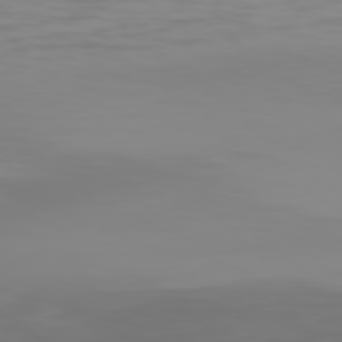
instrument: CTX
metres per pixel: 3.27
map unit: Hpe
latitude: 77.8961
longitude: -142.8380
